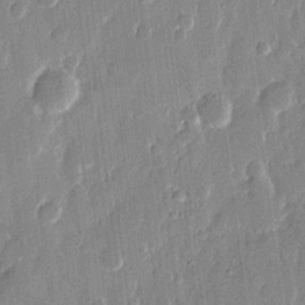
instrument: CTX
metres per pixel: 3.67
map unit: eHh
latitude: 12.1200
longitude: -70.9325
